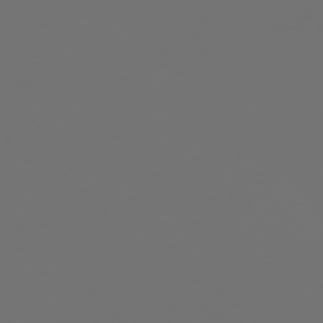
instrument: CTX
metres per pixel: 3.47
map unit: Ap
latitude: -77.2943
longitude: -61.8772
